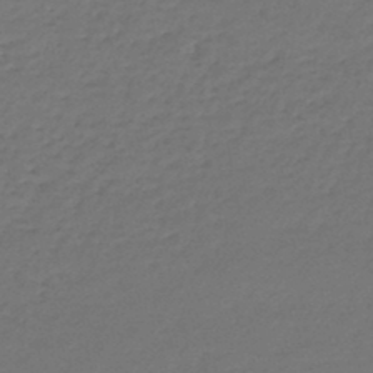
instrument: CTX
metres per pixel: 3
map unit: lHb
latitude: -46.0472
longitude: 63.1620
